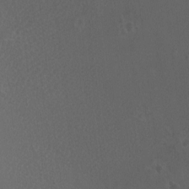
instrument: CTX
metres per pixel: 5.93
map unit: eHh
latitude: -2.8407
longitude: 19.5777
